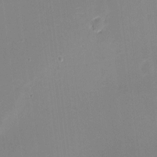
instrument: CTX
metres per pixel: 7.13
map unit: eHh
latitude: -2.7652
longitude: -80.0822
